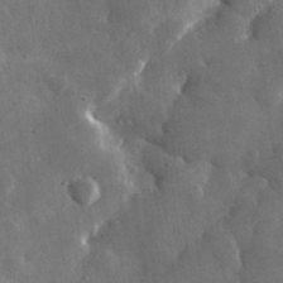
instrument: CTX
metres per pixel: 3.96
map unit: lHvf
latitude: 33.3482
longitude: -87.2159
